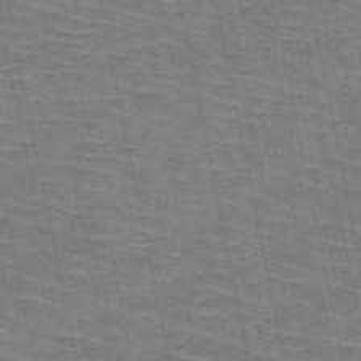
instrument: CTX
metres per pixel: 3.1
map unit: HNb
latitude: -53.5966
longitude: -45.2915
